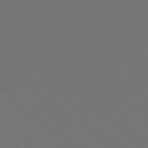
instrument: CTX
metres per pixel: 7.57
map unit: Ap
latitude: -76.4818
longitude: -79.0081
